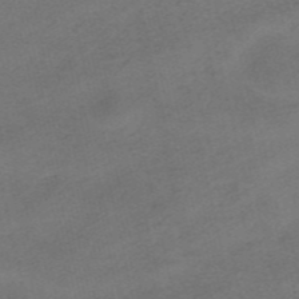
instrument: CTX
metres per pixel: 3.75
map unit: HNhu
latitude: -40.0850
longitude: 104.0094
